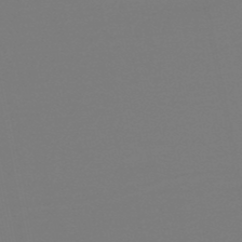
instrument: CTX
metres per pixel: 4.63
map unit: eHb
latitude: -49.9178
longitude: 77.6722
